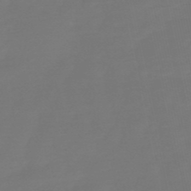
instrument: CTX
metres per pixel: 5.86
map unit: eHb
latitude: -50.2550
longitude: 78.0283
